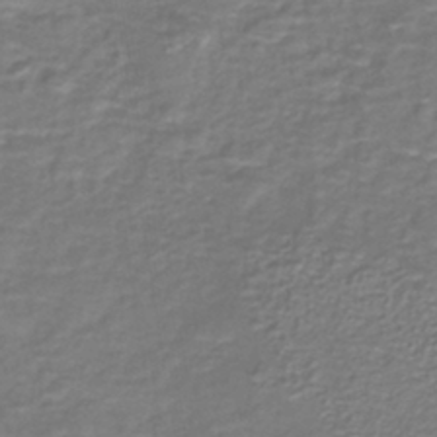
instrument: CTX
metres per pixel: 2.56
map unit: lHb
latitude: -39.2943
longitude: 58.6707
